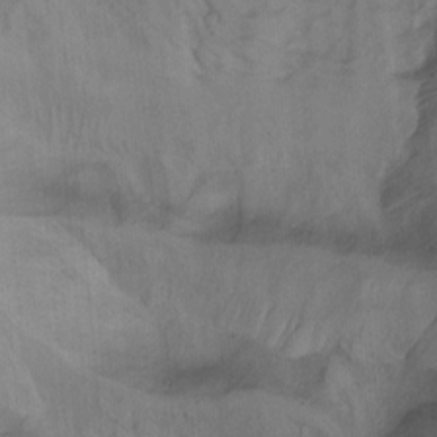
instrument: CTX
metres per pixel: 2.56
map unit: Hto
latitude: -7.3509
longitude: -50.5167
